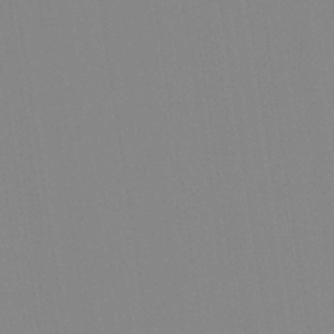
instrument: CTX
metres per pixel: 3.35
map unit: Aa
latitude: 32.6490
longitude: -142.6680
